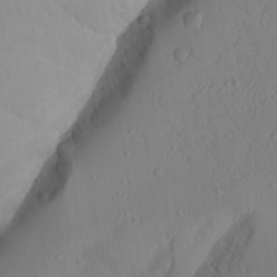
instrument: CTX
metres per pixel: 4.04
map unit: Aa
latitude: 24.4601
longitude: -131.8584
